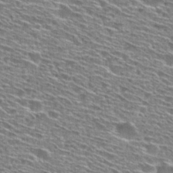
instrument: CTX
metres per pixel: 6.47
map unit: Hto
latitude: 28.4979
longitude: -46.0444
